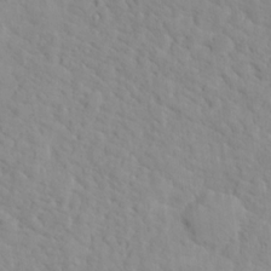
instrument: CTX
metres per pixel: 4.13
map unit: Hto
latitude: 16.1578
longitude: -36.1956
